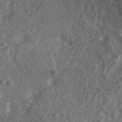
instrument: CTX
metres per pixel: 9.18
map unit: ANa
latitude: 40.1766
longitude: -90.2900
